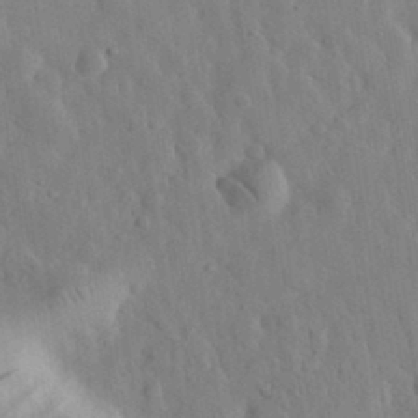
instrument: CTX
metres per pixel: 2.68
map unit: eHh
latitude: 32.3089
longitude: -74.3089
